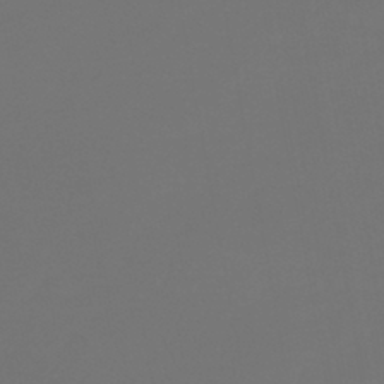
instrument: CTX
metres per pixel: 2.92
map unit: lHb
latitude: -43.5588
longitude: 63.9745
